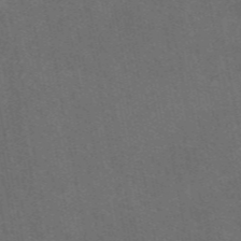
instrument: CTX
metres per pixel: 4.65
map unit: eAb
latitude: 47.9150
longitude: 116.7841
